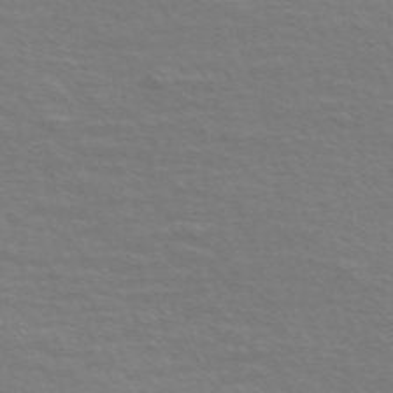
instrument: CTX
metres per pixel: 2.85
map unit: Nve
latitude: -56.8030
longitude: 60.0283
